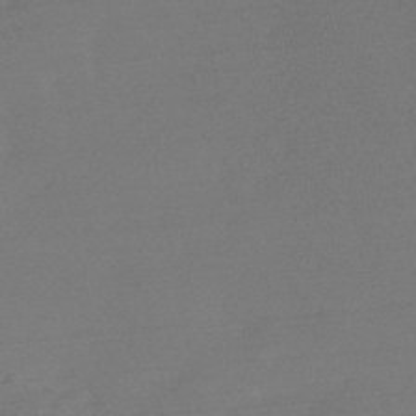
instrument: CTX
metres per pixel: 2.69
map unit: HNhu
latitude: -46.1983
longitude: 91.9556
